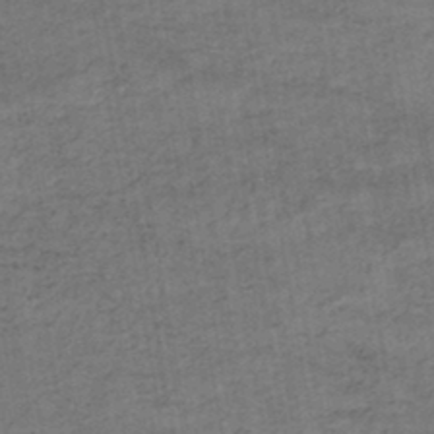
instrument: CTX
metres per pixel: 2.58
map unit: lHb
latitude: -43.7477
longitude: 72.9164
